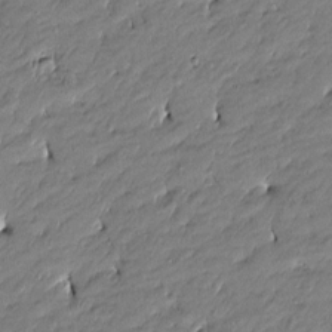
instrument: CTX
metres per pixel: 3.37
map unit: Htu
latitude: -5.4076
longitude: 177.0109
